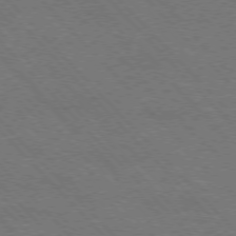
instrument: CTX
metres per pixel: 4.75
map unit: Hpe
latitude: -77.3699
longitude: -12.8569
